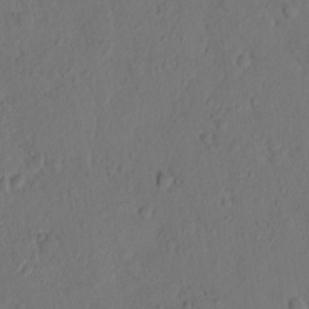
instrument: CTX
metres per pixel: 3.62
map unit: Hto
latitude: 8.4412
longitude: -61.7260
